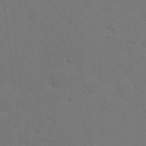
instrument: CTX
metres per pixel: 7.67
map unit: Nhu
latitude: 18.1577
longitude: -33.8016
